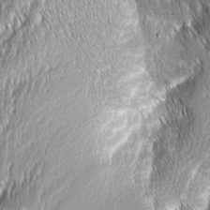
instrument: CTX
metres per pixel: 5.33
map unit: Aa
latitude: 7.4426
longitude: -131.1026
